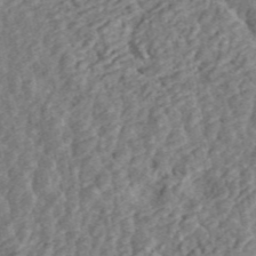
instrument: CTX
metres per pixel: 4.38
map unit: ANa
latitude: 45.4048
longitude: 29.1620
